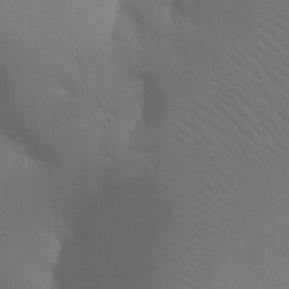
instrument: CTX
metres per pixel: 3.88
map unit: Nhu
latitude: 22.1956
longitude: -73.8017
